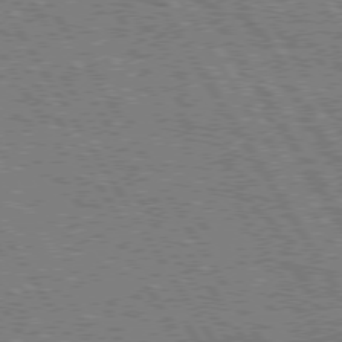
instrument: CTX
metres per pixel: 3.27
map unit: Hpe
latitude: 75.4238
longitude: -154.4979
